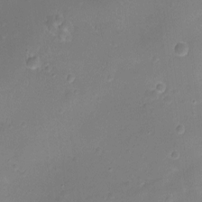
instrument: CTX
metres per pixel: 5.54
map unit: Ht
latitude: -7.1620
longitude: -21.1592
